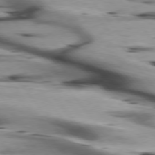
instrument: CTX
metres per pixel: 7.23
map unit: lApd
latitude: 75.7450
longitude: -65.0458
